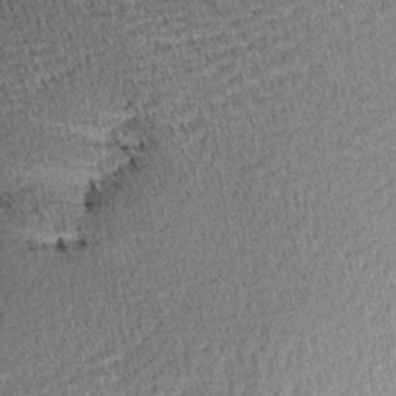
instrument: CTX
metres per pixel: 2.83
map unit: Aa
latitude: 7.8772
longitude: -137.8395
